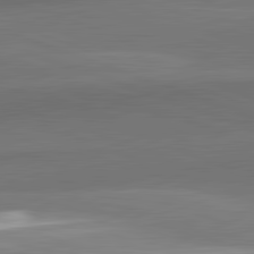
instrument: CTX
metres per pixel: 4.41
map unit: lApd
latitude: 82.4790
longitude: 136.3306
